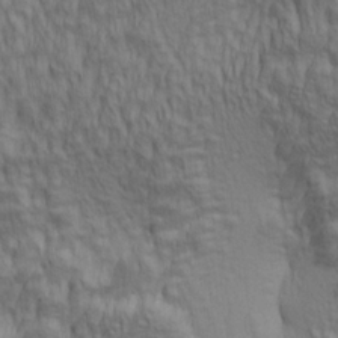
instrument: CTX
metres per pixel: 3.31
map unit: lAa
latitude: 5.2537
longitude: -115.4426
